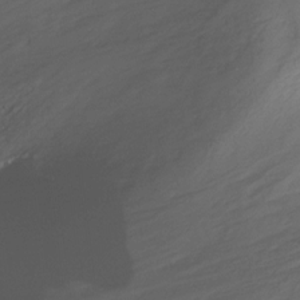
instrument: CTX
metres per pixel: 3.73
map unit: Nhu
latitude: -12.5952
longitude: -40.8002
